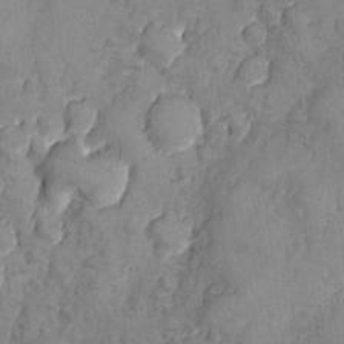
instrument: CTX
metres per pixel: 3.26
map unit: Ave
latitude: -7.7099
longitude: -118.4790
